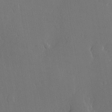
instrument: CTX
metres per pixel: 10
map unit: lHvf
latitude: 20.2901
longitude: 145.1620
